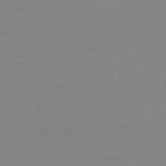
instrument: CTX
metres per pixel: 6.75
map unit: HNb
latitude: -45.9745
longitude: -43.4238
